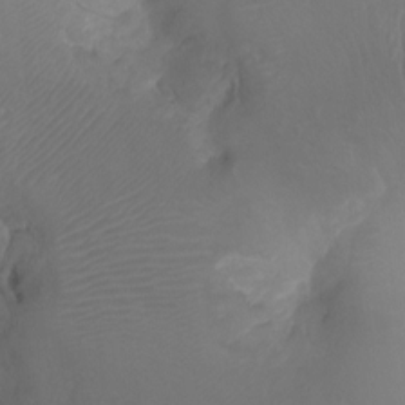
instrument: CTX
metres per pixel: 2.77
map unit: Ht
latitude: -10.1417
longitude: -35.5182
